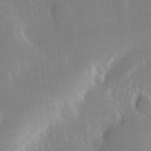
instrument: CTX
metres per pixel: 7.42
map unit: Hve
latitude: 19.7449
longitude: 149.5399
